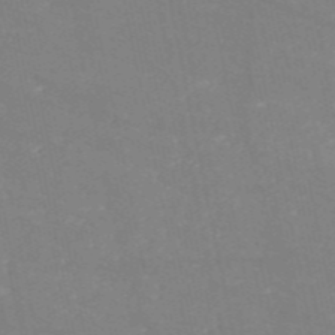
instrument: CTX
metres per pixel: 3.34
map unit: HNb
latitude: -54.6141
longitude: -38.1578
